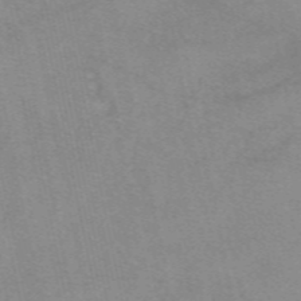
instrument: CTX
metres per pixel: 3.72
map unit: eAb
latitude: 49.4237
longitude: 106.1606
